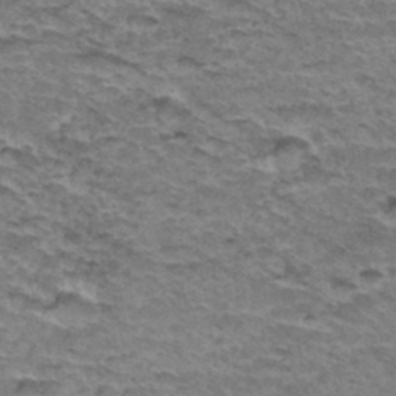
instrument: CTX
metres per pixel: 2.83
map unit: Hto
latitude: 36.1767
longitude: -42.6113
